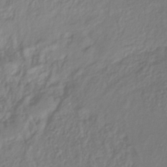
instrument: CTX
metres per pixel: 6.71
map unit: lHb
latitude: -36.5951
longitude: 69.8989
